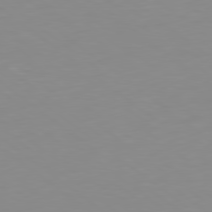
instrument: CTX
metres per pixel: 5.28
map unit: Hpe
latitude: 78.7624
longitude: -142.1011
